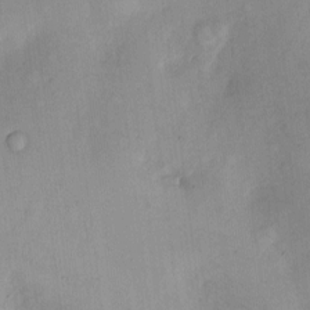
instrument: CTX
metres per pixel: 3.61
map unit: Hto
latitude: 6.9325
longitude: -62.4412
